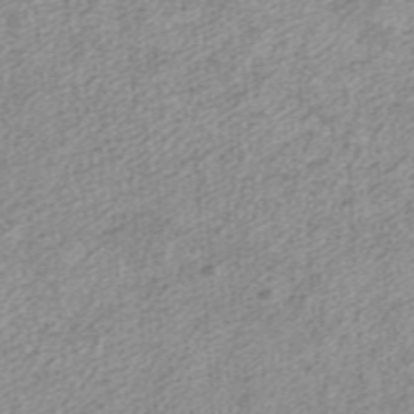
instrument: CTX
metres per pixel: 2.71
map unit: ANa
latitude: 36.5546
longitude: 15.0298
